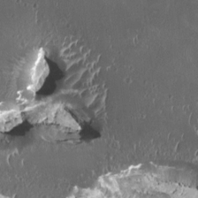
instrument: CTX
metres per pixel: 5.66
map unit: HNhu
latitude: 2.1200
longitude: 6.2739
